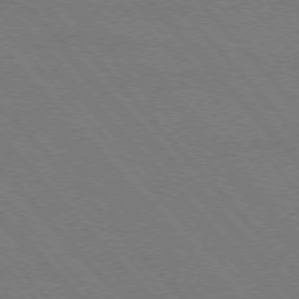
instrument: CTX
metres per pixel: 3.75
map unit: Hpe
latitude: -76.8219
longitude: -13.1025
